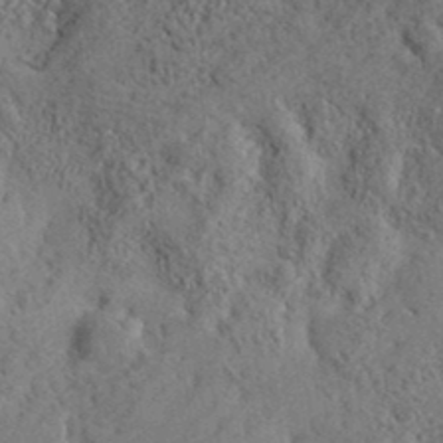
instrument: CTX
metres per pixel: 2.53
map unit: eHh
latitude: 37.2348
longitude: -136.0444
